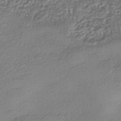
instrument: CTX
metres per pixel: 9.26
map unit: eHh
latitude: -42.6329
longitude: 122.3495
